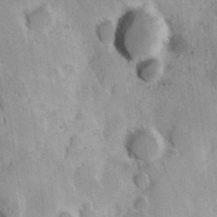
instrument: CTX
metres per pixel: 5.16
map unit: Hve
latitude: 23.9339
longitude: 147.3320
